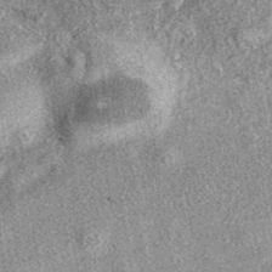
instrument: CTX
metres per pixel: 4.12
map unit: eAb
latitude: 39.0269
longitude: 106.8975
